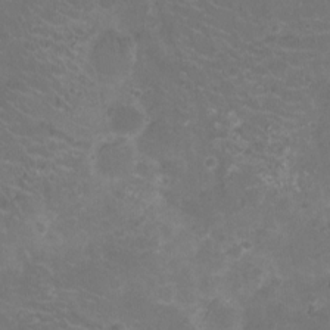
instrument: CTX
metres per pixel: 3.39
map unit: Ht
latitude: -5.6910
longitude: -19.0836
